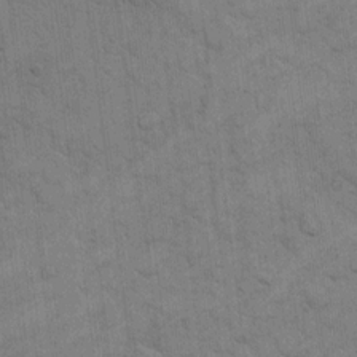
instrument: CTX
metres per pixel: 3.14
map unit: eHh
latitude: 12.0255
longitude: -65.3104
